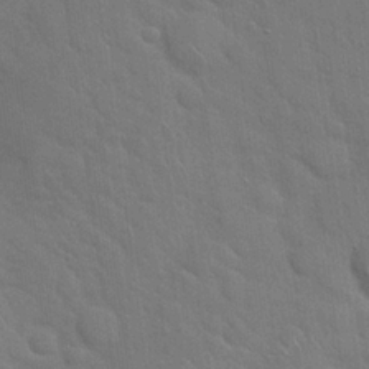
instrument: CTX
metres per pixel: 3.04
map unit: Hto
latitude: 21.2915
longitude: -51.9906
